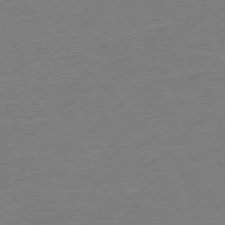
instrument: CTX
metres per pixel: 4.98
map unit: Ap
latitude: -77.5588
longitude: -95.4427
